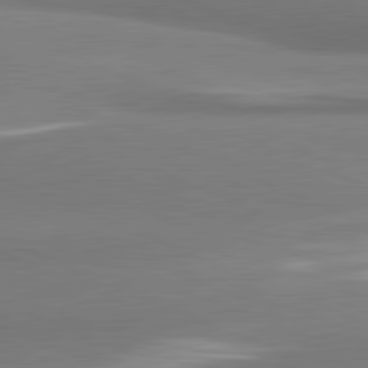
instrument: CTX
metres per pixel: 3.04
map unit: lApd
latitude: 81.6694
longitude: 165.3888
